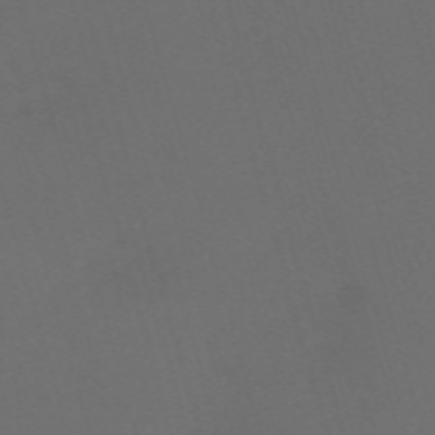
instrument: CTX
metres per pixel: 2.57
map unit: Nve
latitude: -59.9367
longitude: 60.7652
